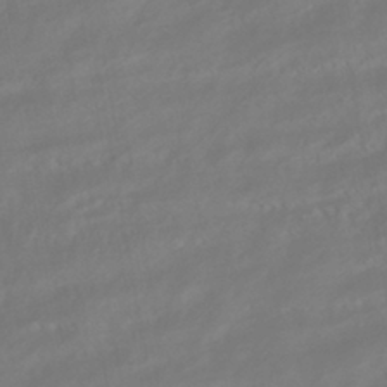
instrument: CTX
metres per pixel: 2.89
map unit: HNhu
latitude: -42.0283
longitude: 105.1809
